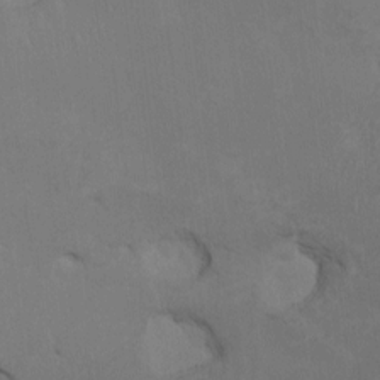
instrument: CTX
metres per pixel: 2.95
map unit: HNhu
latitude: 1.8016
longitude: -5.1781
